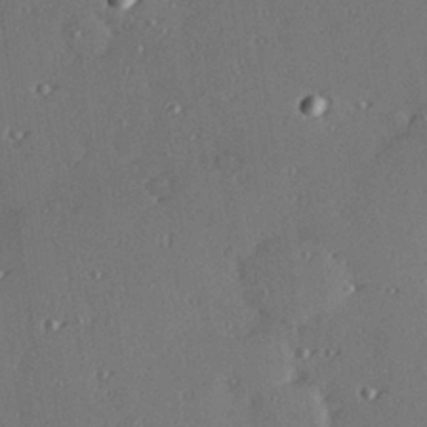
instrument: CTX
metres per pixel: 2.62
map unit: Hve
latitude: 27.4615
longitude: -91.4049
